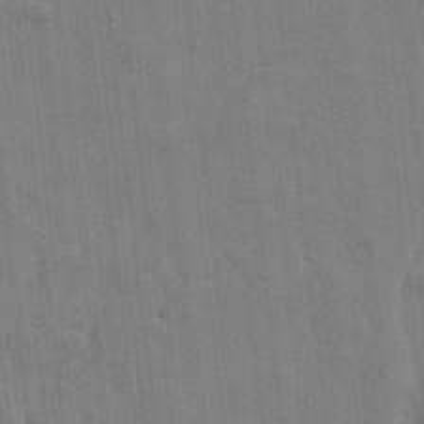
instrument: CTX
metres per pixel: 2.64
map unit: lHvf
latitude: 17.5371
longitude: -113.2726
